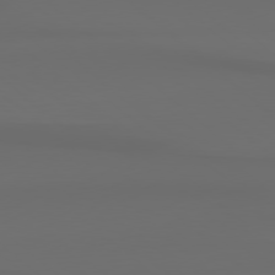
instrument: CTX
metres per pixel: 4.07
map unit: Hpe
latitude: 78.3656
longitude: -133.2726
